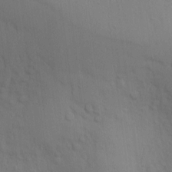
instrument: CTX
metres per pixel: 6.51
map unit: lAvf
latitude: 9.0459
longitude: 169.1053
